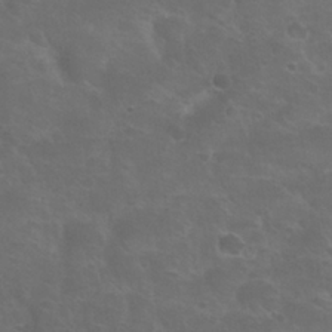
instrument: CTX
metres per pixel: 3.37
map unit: Nhu
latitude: 24.6301
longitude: -52.8002
